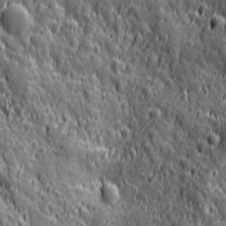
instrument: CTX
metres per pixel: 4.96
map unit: Ave
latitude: 12.6491
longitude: -104.6491
